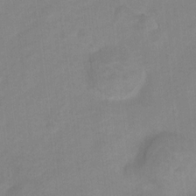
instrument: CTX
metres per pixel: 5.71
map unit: Hto
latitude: 5.6127
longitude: -32.6490
